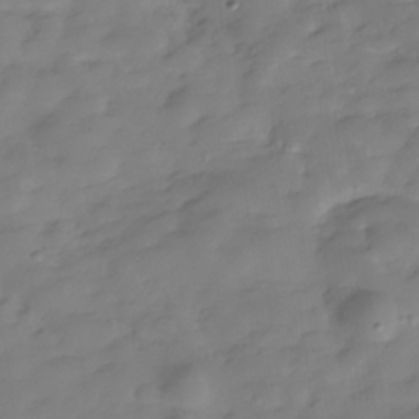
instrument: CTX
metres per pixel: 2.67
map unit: Hve
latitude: -29.8045
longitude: 91.3888
